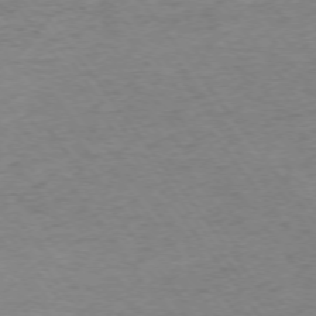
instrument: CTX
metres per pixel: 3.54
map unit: Ap
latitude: -74.6330
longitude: -78.9892
